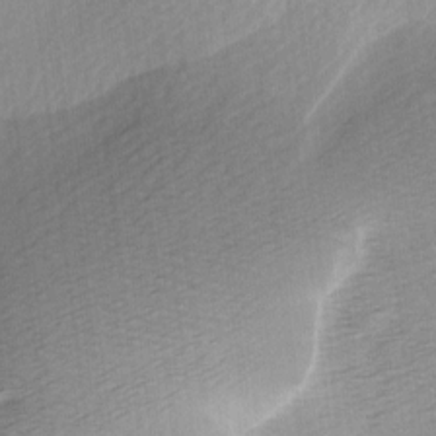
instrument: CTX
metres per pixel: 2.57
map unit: Ave
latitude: 10.4412
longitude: -106.8947
